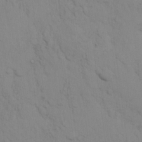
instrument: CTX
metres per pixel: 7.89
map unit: eHh
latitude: 16.9703
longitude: -62.8191
